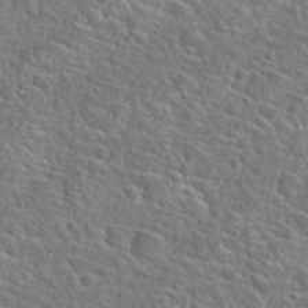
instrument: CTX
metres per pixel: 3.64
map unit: Hto
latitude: 23.3671
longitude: -45.3859
